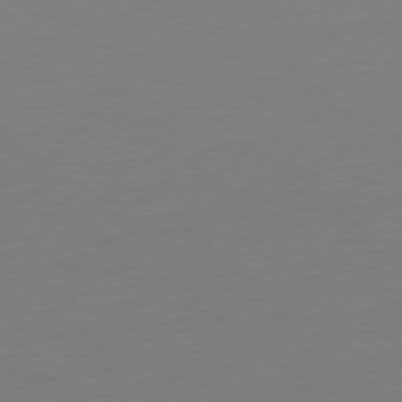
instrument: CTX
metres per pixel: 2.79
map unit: Ap
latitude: -79.2565
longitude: -98.5167
